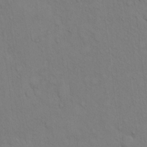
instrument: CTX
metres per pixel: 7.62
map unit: eHh
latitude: 16.6868
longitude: -62.6680
